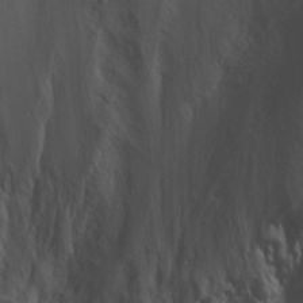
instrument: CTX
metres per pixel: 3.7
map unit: Aa
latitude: 23.2159
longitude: -131.6316
